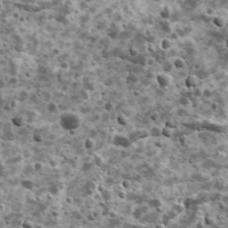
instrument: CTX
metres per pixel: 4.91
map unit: Ave
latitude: 17.3860
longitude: -134.6490
